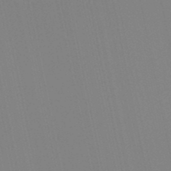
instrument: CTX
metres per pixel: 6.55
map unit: lHb
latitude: -49.2187
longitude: 75.3132
